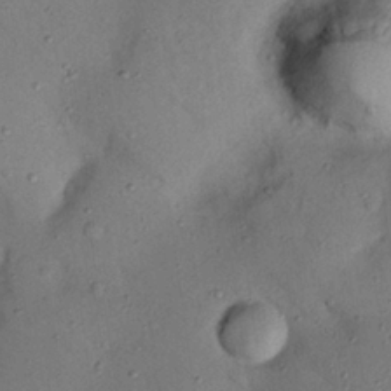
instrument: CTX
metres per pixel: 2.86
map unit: Nhu
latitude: 25.1781
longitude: -73.2537
